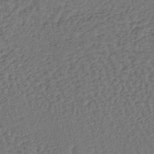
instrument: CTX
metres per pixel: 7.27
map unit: lHb
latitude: -39.9178
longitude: 62.8408
